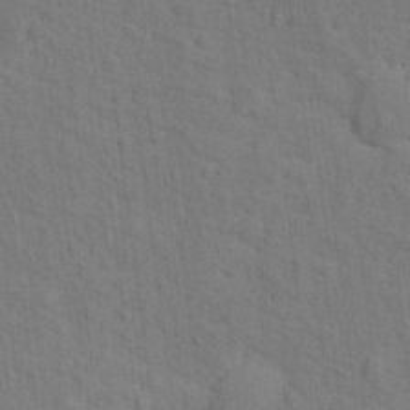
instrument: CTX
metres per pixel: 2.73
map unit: Hto
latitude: 15.0837
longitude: -38.2900
